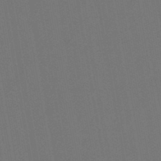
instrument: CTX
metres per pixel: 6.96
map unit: lHb
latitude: -47.6344
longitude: 73.1620
